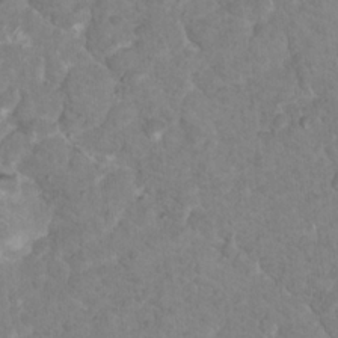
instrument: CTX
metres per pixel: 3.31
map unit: Nhu
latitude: 17.4993
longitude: -31.8206
